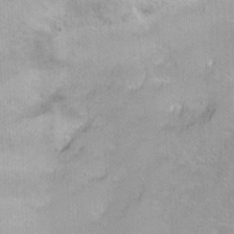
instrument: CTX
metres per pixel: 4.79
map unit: Ht
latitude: 2.8569
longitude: -34.8947
